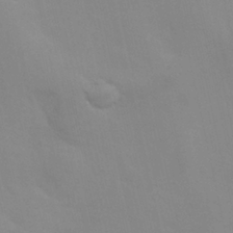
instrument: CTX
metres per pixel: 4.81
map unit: Nhu
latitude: 10.4601
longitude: -24.7624
